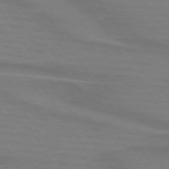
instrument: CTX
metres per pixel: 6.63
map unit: lApd
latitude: 73.8017
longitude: -62.0633
